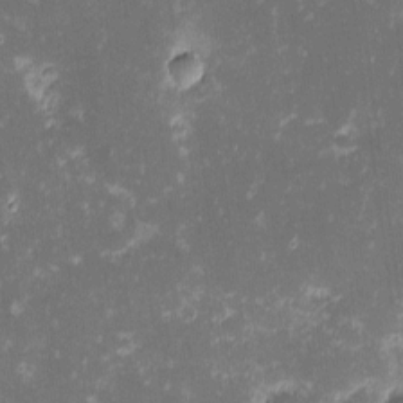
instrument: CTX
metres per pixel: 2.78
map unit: eHh
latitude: -1.8045
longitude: -86.5546
